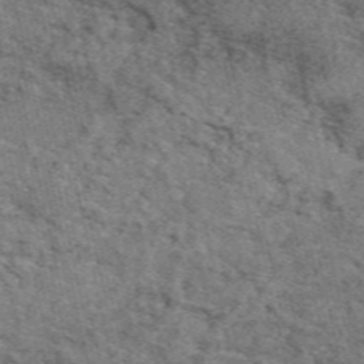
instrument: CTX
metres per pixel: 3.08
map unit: eAb
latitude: 48.3845
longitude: 106.0283
